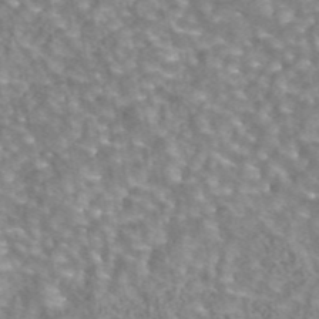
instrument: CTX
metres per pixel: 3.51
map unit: eAb
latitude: 44.3089
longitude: 107.2565
